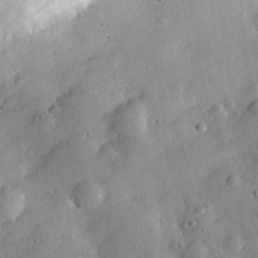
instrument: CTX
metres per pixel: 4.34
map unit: lHvf
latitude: 32.3089
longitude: -85.2915
